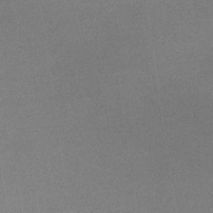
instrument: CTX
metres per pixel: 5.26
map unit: lHb
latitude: -36.0283
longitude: 68.4062
